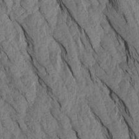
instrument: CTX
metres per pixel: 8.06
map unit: Aa
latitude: 18.7813
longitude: -146.7625
